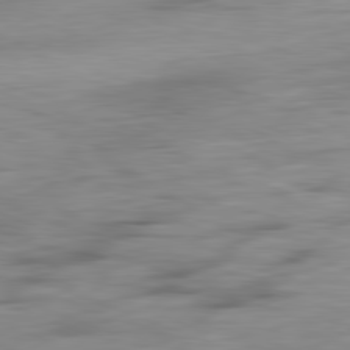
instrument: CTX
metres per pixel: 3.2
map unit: Ap
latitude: -81.8989
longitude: -79.1403
